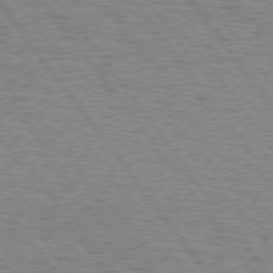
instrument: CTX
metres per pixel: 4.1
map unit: Hpe
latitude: 74.7435
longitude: -136.4034
